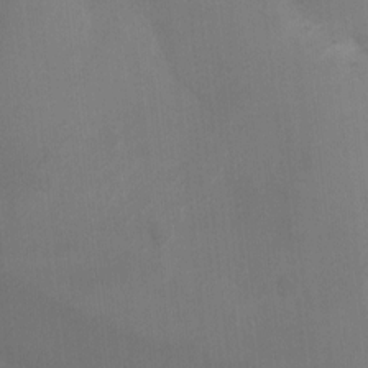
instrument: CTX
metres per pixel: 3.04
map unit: Ht
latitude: 4.7624
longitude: -28.8758
